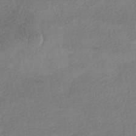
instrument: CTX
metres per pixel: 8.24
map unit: HNhu
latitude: -42.0661
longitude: 96.2740
